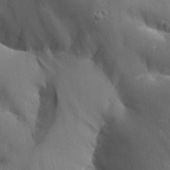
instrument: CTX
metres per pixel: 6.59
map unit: Aa
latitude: 27.6127
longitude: -129.4237
